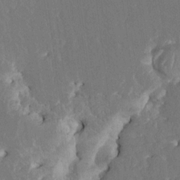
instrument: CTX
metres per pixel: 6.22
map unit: HNhu
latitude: 5.1970
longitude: -6.3089
